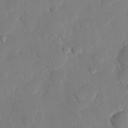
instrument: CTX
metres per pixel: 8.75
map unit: eHh
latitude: 27.3293
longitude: -80.9892
